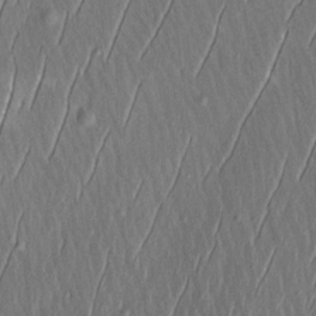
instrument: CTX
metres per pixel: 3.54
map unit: Aa
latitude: 8.6302
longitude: -131.1781
